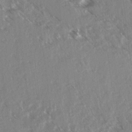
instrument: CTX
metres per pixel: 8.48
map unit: lAvf
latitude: 4.2522
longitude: -105.2915
